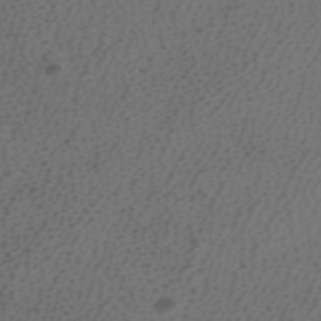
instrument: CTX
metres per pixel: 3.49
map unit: ANa
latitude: 37.5371
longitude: 24.1984
